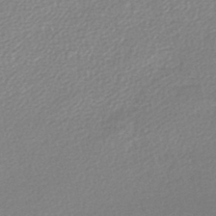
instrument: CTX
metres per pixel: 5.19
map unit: lHb
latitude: -44.4251
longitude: 69.1242
